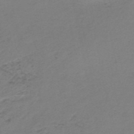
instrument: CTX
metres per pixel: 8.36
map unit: HNb
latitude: -52.4629
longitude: -52.3656
